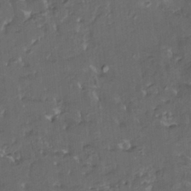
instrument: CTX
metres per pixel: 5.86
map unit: HNhu
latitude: 4.8569
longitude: 13.8989
